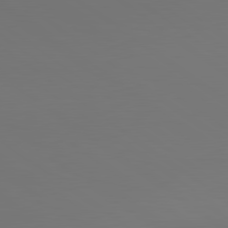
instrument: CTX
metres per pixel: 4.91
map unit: lApd
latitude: 80.7246
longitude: 153.5210
